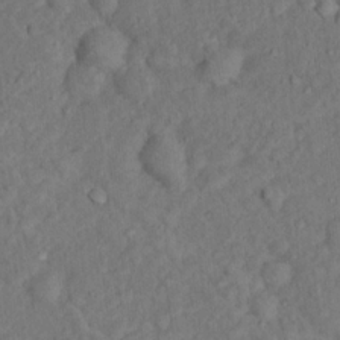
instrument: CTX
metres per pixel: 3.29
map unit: Hto
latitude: 15.5560
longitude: -31.0648
